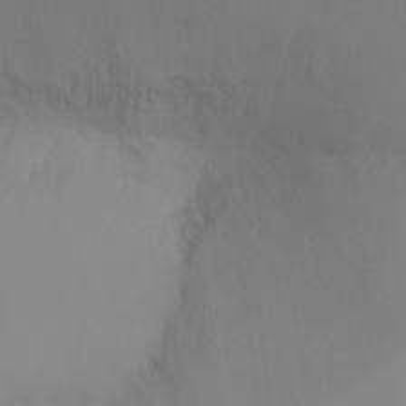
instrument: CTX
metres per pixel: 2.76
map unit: Ht
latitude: -8.5196
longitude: -32.0444
